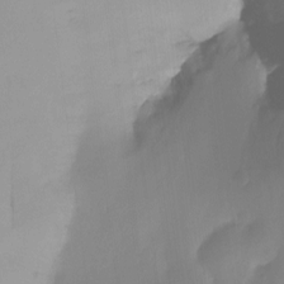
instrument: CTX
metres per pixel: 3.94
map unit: Ht
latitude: -14.9353
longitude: -51.9528
